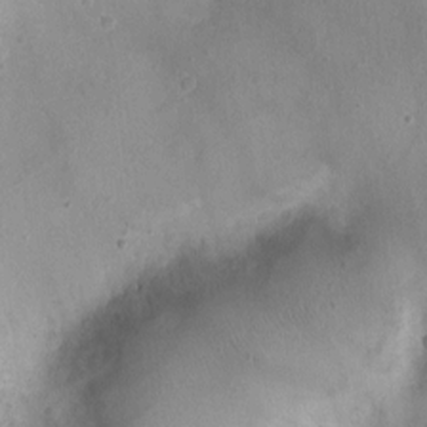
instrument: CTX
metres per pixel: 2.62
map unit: Ht
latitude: -4.2172
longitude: -19.4426
